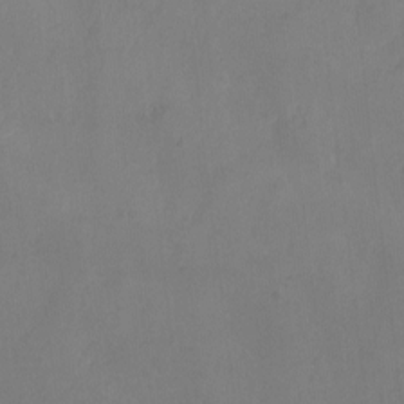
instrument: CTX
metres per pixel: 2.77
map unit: Nhu
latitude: -8.7652
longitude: -48.8380
